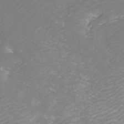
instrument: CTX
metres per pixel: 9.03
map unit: ANa
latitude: 41.8205
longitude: 27.3320
